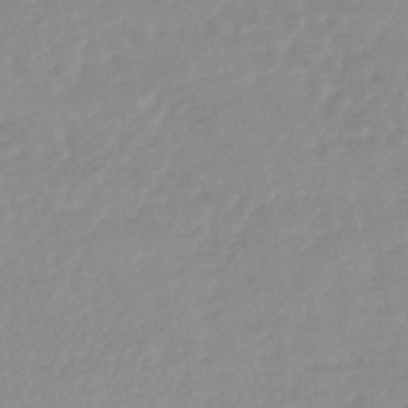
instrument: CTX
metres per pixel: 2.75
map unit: lHb
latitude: -44.3117
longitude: 67.3510
